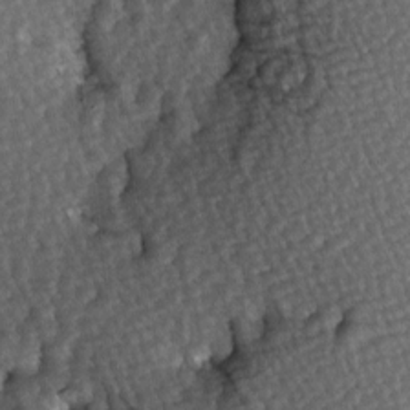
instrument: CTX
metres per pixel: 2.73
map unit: Hve
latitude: 3.5371
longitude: -121.5560
